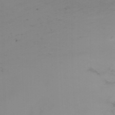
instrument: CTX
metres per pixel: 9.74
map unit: Nhu
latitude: -11.7289
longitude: -63.9906
